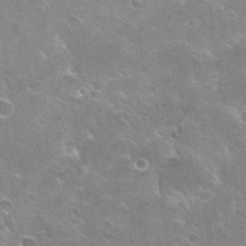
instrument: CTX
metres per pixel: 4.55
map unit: Hto
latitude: 30.6302
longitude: -45.3670
